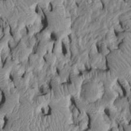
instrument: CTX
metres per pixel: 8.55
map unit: Htu
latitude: -5.5966
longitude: 156.4629
